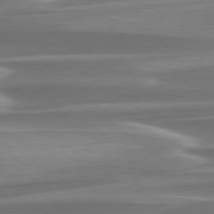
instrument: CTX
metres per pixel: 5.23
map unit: lApd
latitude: 79.6127
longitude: -114.2900
